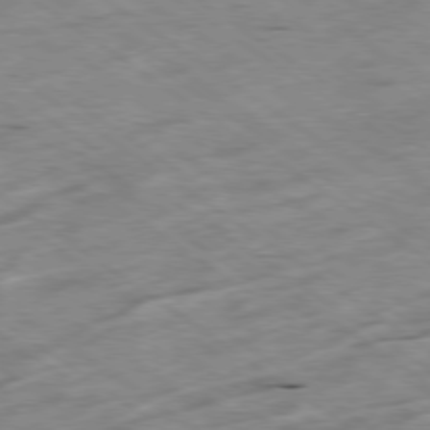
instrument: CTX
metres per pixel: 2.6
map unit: Hpe
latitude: -78.5762
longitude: -21.4427
